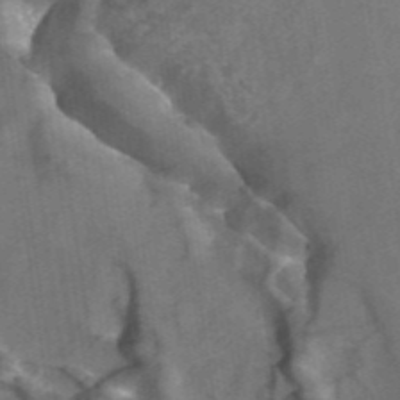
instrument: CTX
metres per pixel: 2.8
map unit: ANa
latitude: 44.1011
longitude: 25.8989
